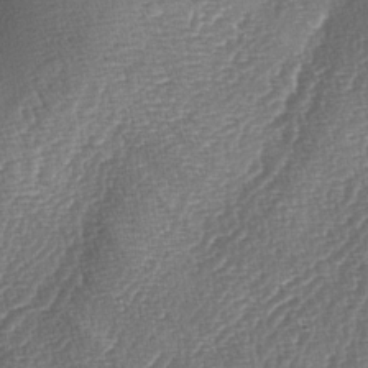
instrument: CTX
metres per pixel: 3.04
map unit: lAa
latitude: -4.5951
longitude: -129.1970
